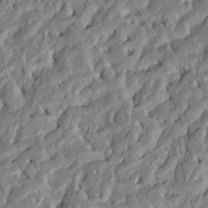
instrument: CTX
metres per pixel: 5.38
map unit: Htu
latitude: -7.0108
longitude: 145.4643
